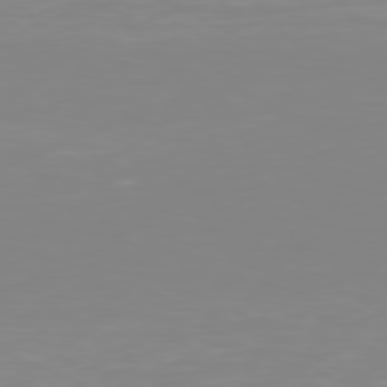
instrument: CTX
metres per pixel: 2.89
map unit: Hpe
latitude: 77.2159
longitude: -176.0822
